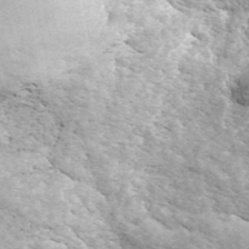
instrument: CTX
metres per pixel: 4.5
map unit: ANa
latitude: 44.4223
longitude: 45.2754
